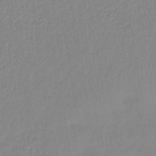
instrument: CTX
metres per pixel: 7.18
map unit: HNb
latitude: -33.8045
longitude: 64.5763
